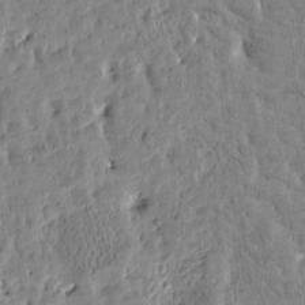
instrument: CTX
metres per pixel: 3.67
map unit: Htu
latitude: -3.4643
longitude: 175.7288
